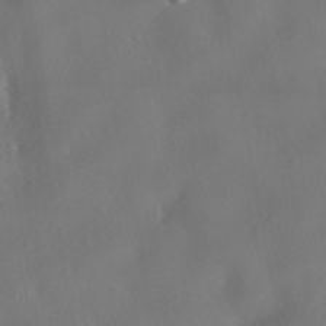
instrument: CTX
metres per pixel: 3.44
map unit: HNhu
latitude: -41.3698
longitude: 102.5007
